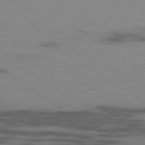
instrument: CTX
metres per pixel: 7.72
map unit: Ap
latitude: -80.1039
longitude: -102.7246
